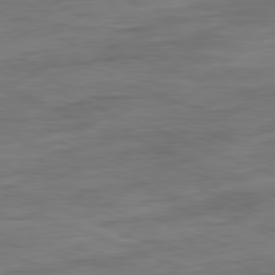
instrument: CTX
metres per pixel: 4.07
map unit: Ap
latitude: -81.5777
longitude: -80.6490
